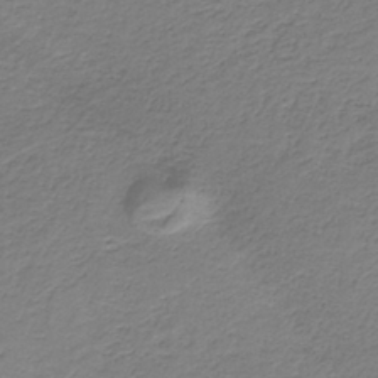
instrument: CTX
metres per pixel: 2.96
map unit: HNb
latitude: -37.0675
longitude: 53.7855
